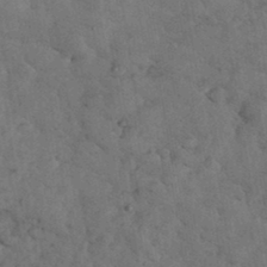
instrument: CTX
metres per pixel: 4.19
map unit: eHh
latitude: 34.0633
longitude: -68.1956
